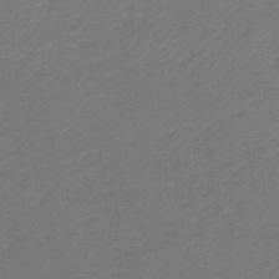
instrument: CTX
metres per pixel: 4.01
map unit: HNb
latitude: -46.9352
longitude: 56.0850
